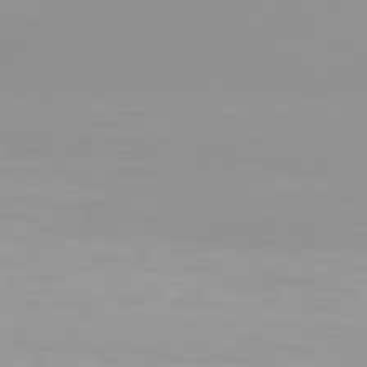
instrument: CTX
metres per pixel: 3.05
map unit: Hpe
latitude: 78.0822
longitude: -138.1200
